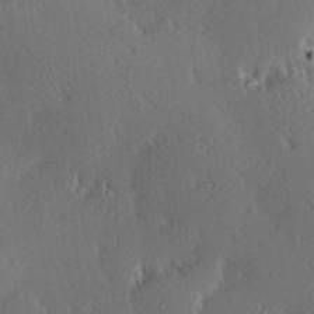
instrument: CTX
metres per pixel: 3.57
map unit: Hve
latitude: 27.3860
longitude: -93.4615
